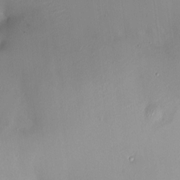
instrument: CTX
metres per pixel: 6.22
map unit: HNhu
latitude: 6.2522
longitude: 1.4455
